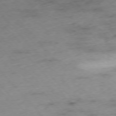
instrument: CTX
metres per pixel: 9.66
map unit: Hpe
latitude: -76.4062
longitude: -17.6316
